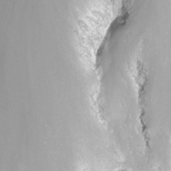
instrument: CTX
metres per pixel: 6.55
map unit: Nhu
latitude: -12.1795
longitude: -68.2523
